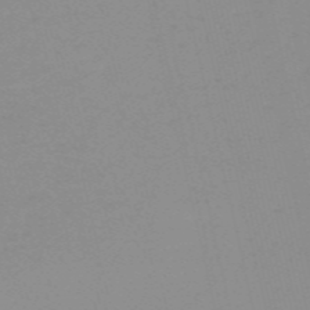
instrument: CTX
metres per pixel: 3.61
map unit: HNb
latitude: -56.5007
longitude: -43.0836
